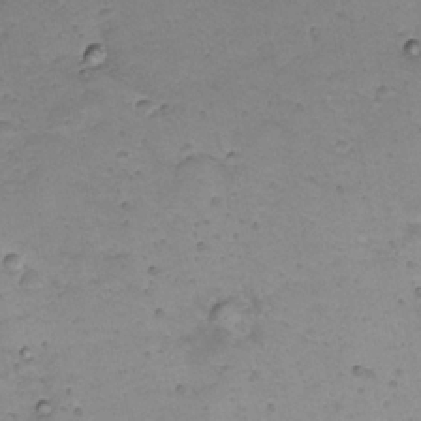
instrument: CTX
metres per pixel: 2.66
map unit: Nhu
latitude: 23.2537
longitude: -62.0255
